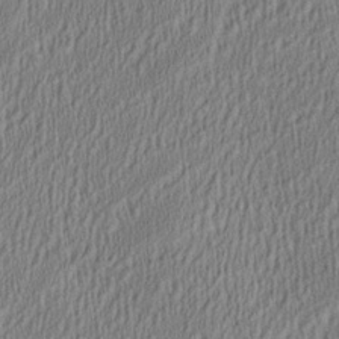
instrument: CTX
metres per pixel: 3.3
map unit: Aa
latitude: 28.3656
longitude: -137.7639
